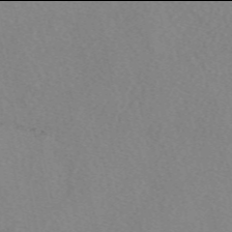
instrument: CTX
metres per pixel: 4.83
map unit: eAb
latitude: 49.9906
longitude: 108.2361
